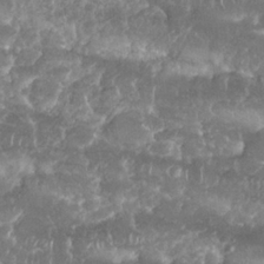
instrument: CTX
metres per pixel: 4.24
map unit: Nhu
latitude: 25.8394
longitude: -61.0458
